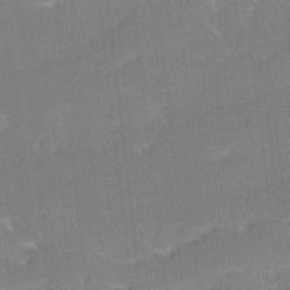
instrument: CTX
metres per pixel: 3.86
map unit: Ave
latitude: 18.0444
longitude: -137.2915
